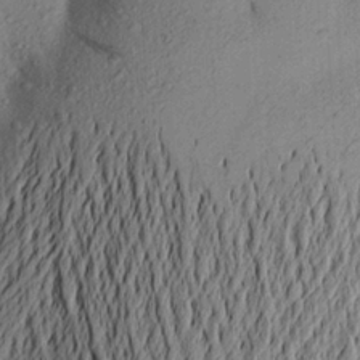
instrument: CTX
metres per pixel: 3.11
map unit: Aa
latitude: 23.5938
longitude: -150.3845
